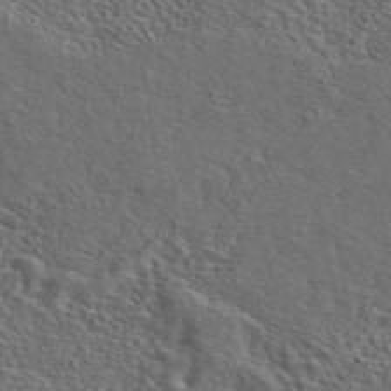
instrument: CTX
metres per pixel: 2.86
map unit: eAb
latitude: 43.9339
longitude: 112.3873
